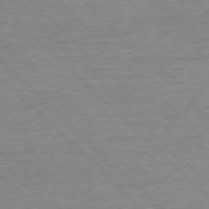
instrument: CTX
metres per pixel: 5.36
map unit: Ap
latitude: -77.4076
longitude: -94.6302
